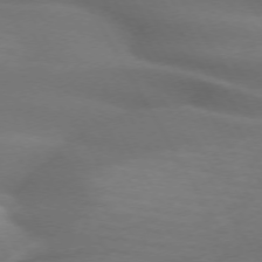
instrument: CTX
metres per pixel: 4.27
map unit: lApd
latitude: 72.1767
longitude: -50.1577
